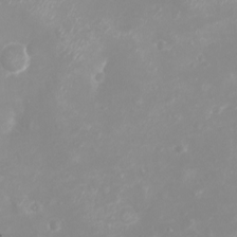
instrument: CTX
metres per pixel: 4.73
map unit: eHh
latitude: -4.2172
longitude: -75.0458
